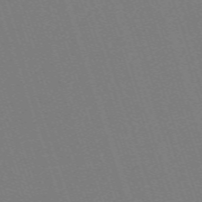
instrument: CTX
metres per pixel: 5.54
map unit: eHh
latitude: -64.3495
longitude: 51.2754
